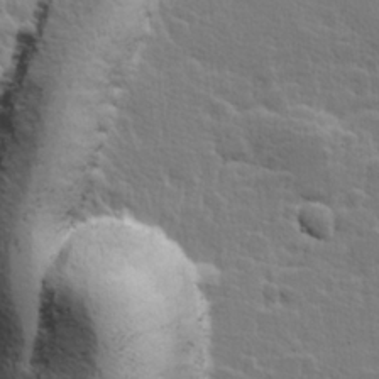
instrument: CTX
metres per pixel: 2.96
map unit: Hve
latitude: 25.5938
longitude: 144.5574
